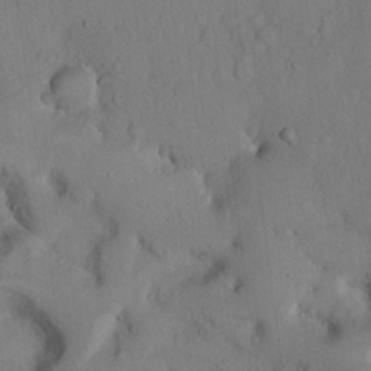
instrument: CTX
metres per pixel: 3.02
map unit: Hto
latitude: 12.4034
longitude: -56.4789
